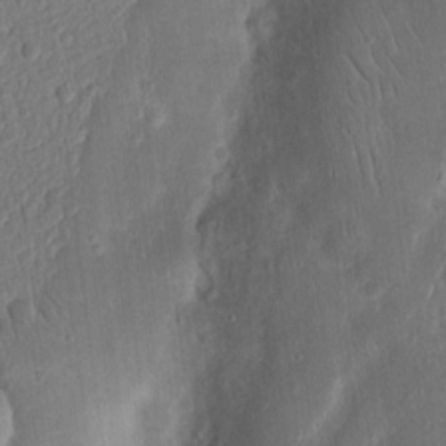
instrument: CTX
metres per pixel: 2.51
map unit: Ht
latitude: 12.3278
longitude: -75.0647
